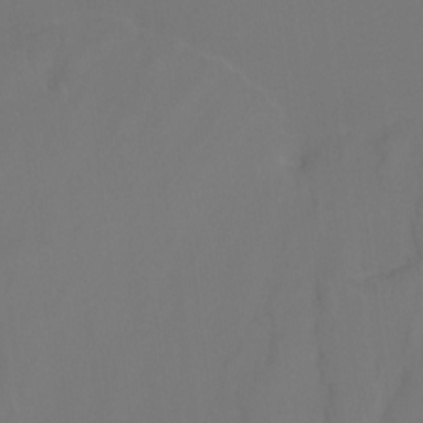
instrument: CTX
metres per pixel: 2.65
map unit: Htu
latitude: -14.1984
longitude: -48.5168
